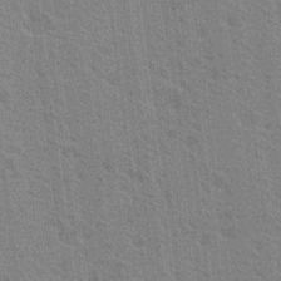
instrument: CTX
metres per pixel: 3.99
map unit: Nhu
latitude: 18.8569
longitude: -30.8758
